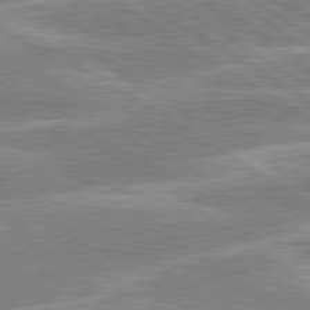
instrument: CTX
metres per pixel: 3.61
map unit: lApd
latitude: 80.2145
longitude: -130.1767
